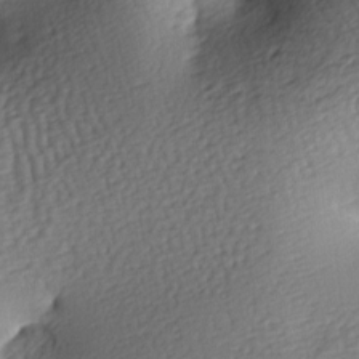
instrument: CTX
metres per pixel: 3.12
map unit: lAa
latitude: -7.5021
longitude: -126.5168
